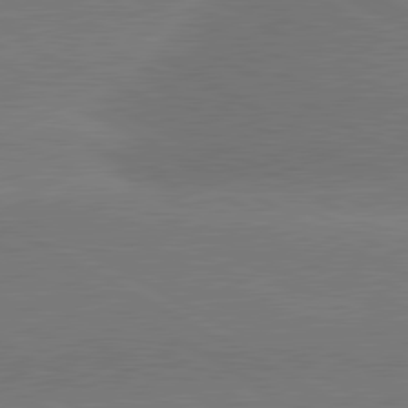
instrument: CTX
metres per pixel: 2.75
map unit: lApd
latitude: 81.0269
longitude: -152.7813
